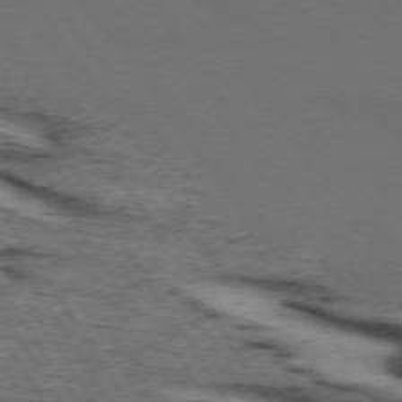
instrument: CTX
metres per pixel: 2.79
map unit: lApd
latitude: 73.8395
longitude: -72.5546
